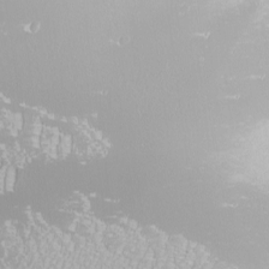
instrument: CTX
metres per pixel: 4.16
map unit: Nhu
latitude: -8.3873
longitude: -91.2537
